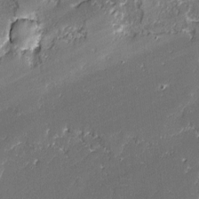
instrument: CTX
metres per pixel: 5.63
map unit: lAvf
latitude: -1.6155
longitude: -108.5923
